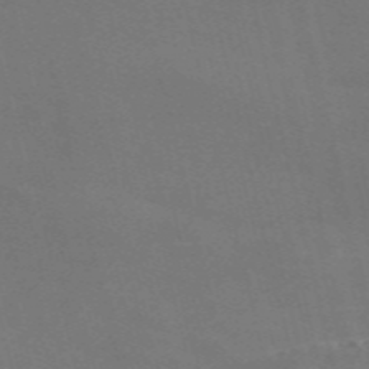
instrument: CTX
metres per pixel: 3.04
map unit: Nve
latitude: -58.7652
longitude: 63.2754
